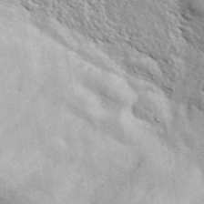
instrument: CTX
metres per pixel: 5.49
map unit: ANa
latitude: 42.3656
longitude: -87.4804
